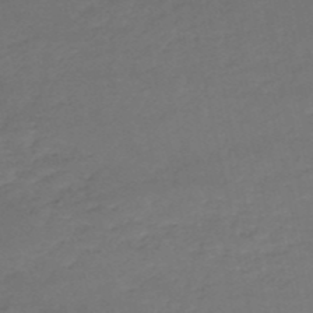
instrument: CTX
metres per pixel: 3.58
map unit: eHh
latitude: -52.5573
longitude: -25.5182
